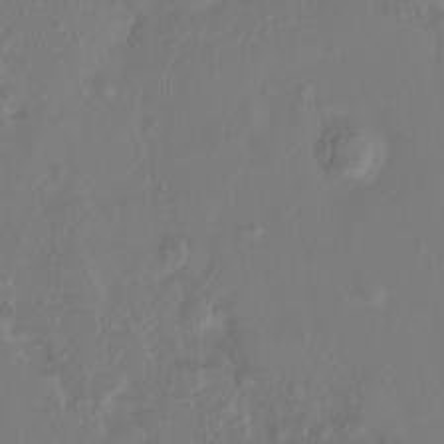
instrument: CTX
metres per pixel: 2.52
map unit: Ht
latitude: -14.1795
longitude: -57.3103
